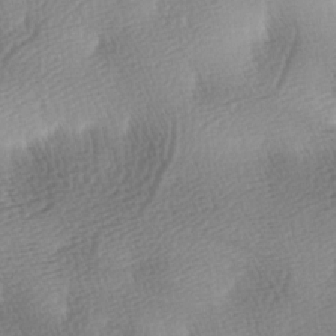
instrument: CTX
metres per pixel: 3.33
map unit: lAa
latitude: -4.1228
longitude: -121.1592
